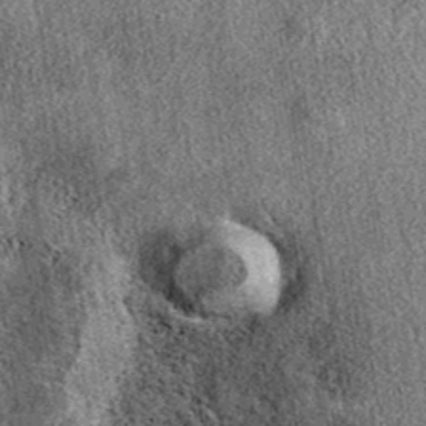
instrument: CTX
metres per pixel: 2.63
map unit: eAb
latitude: 38.8758
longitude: 108.9353
